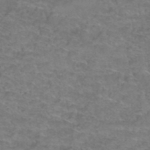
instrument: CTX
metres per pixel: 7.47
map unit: Hto
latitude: 39.3104
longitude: -42.7813
